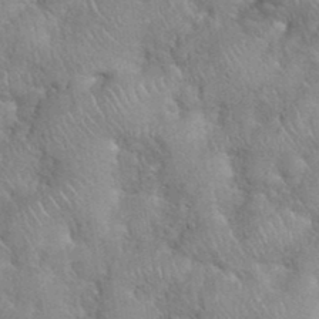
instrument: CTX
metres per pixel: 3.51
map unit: eHh
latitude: 38.7624
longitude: -57.4804
